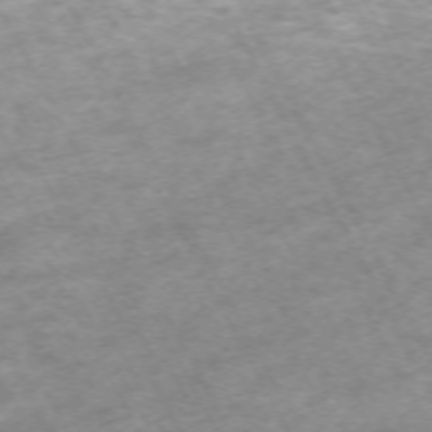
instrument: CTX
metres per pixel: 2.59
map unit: Hpe
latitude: -70.7085
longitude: 12.9731
